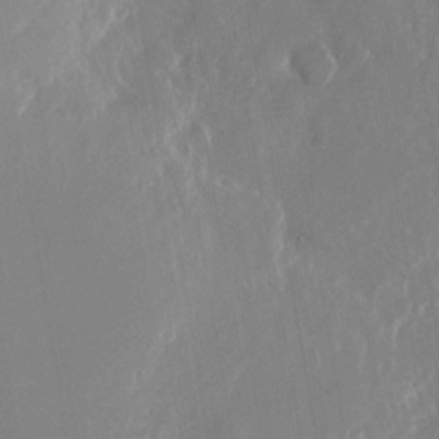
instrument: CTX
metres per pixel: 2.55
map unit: Nhu
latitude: -23.5399
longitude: -73.1026
